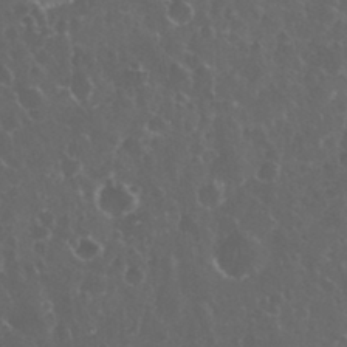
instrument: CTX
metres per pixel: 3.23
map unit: eHh
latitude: 33.6694
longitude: -61.5749
